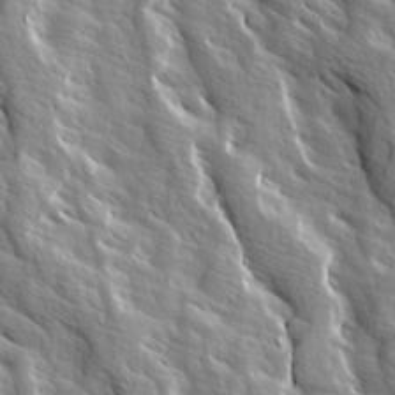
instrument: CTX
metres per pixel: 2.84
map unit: Ave
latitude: 14.7058
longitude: -133.2726
